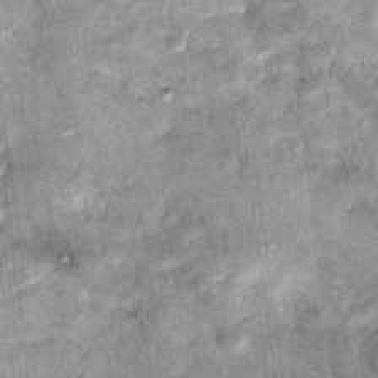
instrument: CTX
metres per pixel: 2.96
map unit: Hto
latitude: 14.2901
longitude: -35.8961
